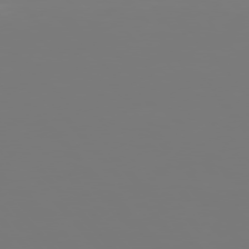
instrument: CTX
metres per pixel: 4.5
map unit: Hpe
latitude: 76.2711
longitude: -135.7071
